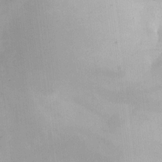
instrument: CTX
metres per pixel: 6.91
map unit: HNhu
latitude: 8.1956
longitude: 8.3117
